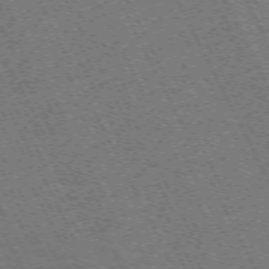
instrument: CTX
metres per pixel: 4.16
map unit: Hpe
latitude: -71.8422
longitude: 10.2740
